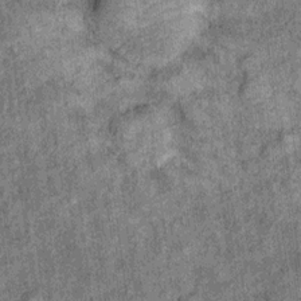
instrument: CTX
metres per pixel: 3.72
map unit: Ht
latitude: 8.7624
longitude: -37.6694
